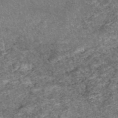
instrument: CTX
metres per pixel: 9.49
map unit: eAb
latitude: 48.4790
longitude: 122.2362
